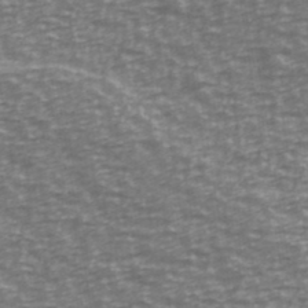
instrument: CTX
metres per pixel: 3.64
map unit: Ave
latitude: 40.2711
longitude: -113.4615
